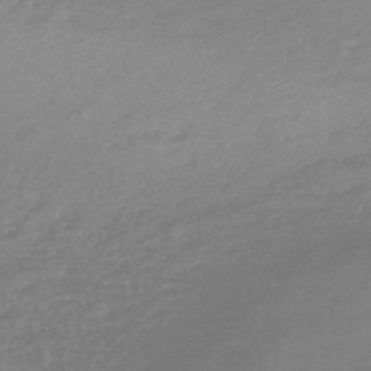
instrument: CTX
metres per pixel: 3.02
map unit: HNhu
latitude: -48.0472
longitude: 98.7652
